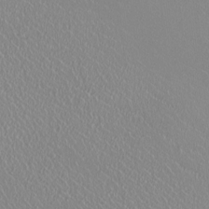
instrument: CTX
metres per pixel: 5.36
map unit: HNhu
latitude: -0.4440
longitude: -1.8205
